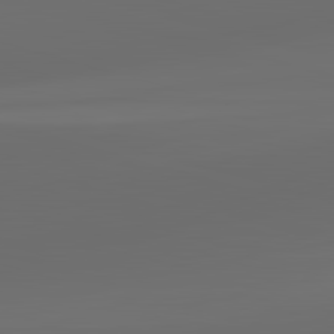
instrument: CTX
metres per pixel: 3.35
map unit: lApd
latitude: 83.3103
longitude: -133.4049
